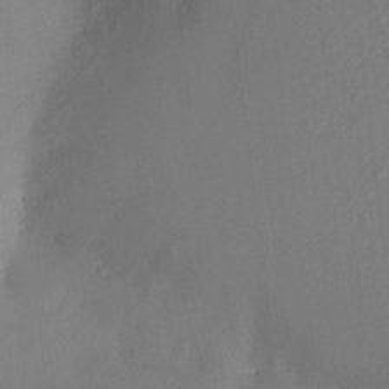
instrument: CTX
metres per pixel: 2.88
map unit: HNhu
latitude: 6.6113
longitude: -3.3670
